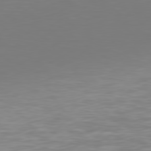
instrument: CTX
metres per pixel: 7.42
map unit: Hpe
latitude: 78.4790
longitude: -145.8583
